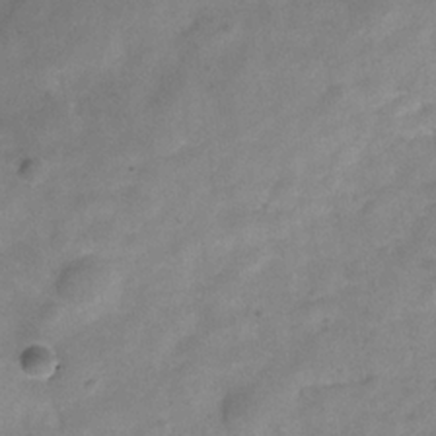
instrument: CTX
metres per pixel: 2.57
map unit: Hve
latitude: -32.5952
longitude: 89.6533
